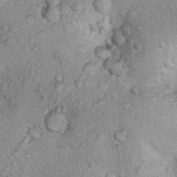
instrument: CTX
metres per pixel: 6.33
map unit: Nhu
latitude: 14.3657
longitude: -28.6868
